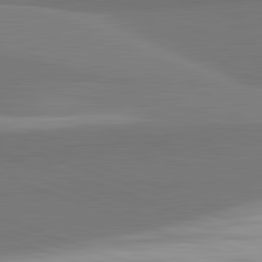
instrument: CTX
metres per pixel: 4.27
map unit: lApd
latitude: 82.4601
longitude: 150.3306
